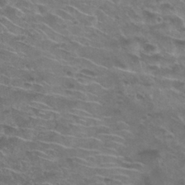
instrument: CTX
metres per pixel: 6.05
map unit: Nhu
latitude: 29.9339
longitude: -49.4237
